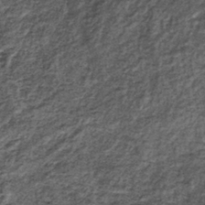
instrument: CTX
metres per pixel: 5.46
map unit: lHb
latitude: -38.2172
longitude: 66.3118
